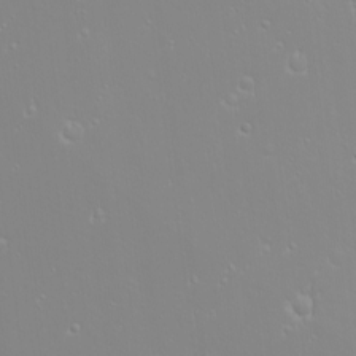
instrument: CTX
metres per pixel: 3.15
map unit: eHh
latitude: -9.6722
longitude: -69.1970
